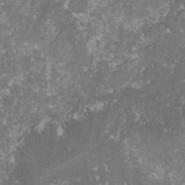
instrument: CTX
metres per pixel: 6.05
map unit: lHvf
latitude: -16.4251
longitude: -99.7260
